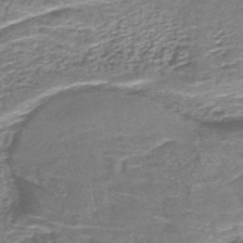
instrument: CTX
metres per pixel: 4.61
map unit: lHb
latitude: -43.9745
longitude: 54.1984
